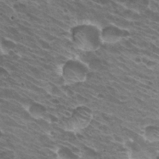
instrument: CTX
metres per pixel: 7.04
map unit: Hto
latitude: 31.8395
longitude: -43.0647
